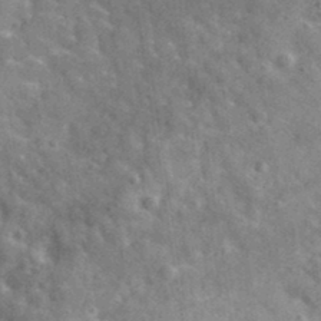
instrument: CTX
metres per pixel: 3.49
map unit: lHvf
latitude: 35.9906
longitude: -90.1578
